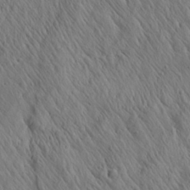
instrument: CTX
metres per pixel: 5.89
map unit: Aa
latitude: 26.6302
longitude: -141.2537
